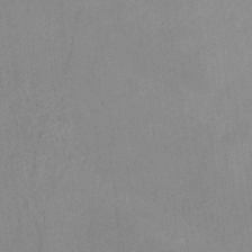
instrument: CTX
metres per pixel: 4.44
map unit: HNb
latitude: -31.6344
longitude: 62.4251
